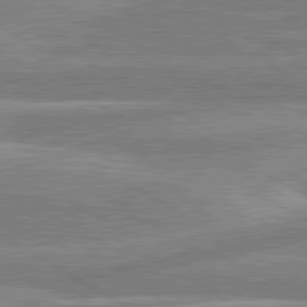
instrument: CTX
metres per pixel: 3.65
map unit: lApd
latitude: 80.5924
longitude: -170.5924
